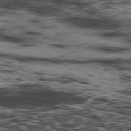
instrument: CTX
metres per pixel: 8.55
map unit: Hpe
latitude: -78.9352
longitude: 12.8975
